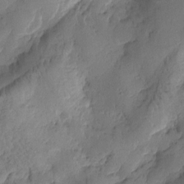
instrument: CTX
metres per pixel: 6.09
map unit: Htu
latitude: -2.1983
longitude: -176.5357
